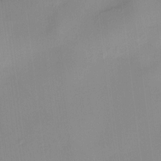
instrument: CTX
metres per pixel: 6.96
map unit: HNhu
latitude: 10.8569
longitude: 9.7666
